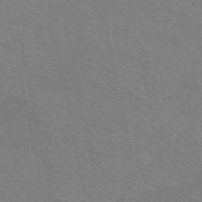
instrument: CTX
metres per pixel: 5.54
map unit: eAb
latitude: 51.1025
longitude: 111.4832
